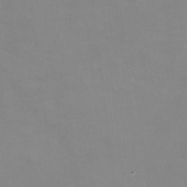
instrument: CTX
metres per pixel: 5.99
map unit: HNhu
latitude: -1.0865
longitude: -4.7246
